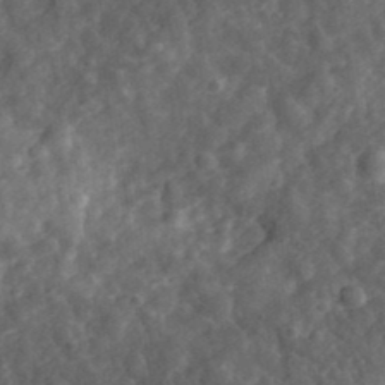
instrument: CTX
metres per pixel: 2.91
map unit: eHh
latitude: 35.4048
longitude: -79.1781
